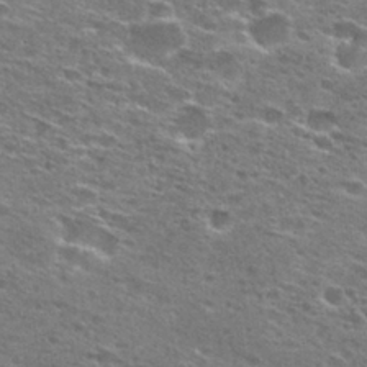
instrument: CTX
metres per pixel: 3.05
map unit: Hto
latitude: 27.6316
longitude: -47.5183
